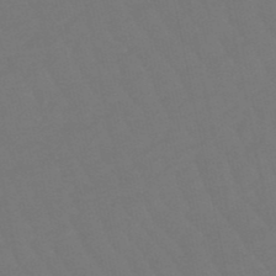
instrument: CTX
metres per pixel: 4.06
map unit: lHb
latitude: -49.4077
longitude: 82.8975
